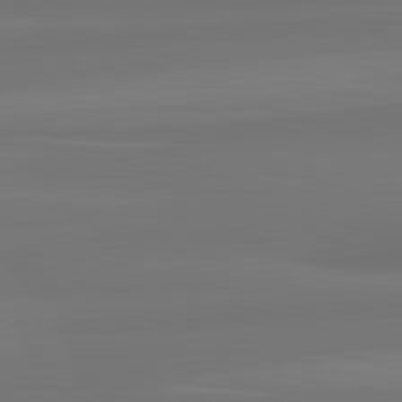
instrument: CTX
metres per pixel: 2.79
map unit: lApd
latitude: 82.0822
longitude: -173.2536
